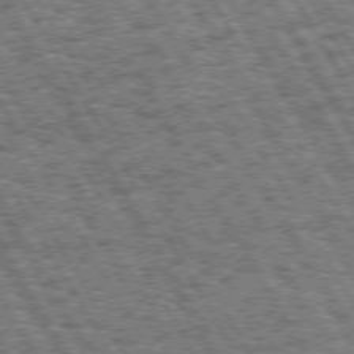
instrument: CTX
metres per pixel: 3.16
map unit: Hpe
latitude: 73.5372
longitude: -125.6882
